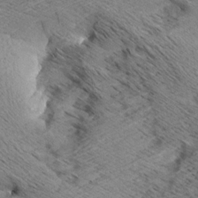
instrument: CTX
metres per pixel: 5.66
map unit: Aa
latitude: 8.3278
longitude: -139.0647
